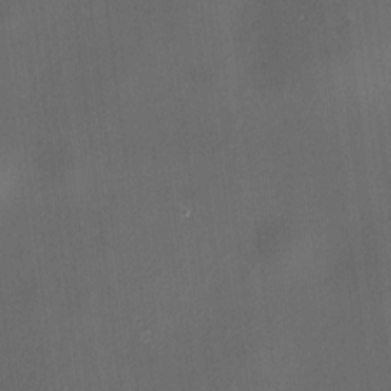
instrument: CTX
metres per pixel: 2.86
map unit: HNhu
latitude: 8.8002
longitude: 13.3510
